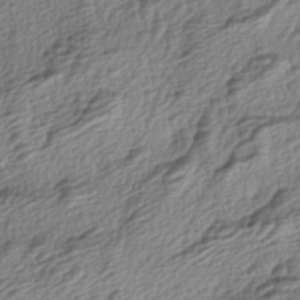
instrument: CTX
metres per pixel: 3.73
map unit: lAa
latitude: -4.0283
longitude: -123.3482
